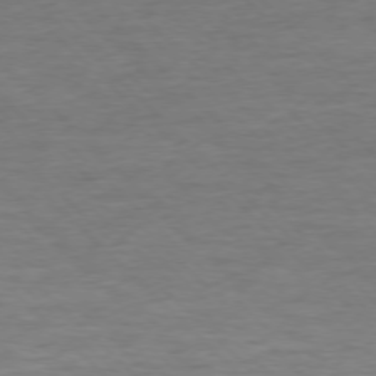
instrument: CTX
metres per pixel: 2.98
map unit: Ap
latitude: -76.9542
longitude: -94.2334
